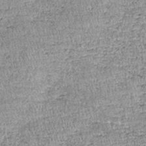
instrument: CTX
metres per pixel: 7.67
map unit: lHb
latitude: -36.0472
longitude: 64.9542
